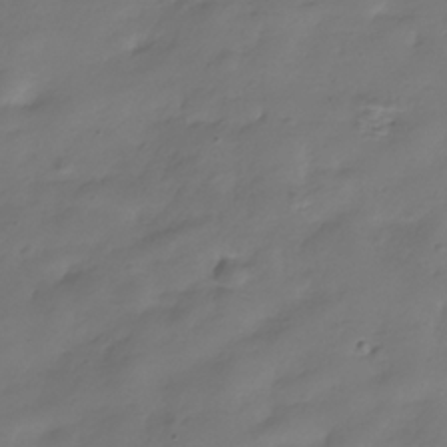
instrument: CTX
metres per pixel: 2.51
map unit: Hve
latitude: -31.6722
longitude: 94.4818
